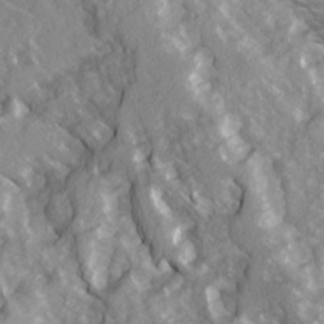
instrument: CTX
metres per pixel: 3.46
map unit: Ave
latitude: 14.6680
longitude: -132.1389
